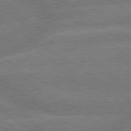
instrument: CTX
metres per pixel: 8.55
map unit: lApd
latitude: 79.6505
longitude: -162.1956
